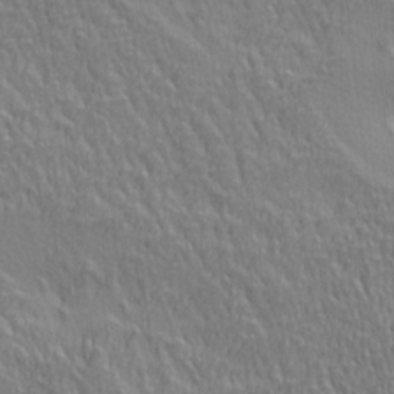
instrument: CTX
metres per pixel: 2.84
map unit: lAa
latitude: 3.7638
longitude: -115.1592
